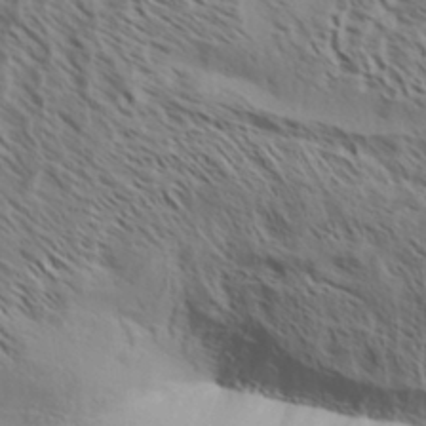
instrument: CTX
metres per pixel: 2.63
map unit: Aa
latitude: 33.3104
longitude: -138.7624
